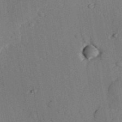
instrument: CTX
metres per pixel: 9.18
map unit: lAvf
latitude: 26.5357
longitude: -109.4804
